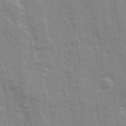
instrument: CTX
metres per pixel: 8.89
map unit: Ave
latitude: 21.7828
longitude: -133.8961
